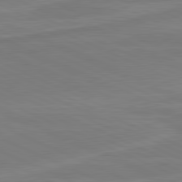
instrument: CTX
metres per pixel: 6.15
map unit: lApd
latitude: 81.4426
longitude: 169.2753
